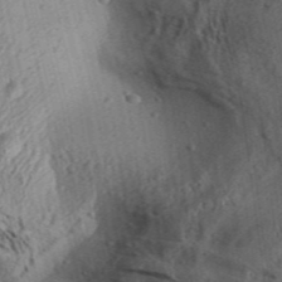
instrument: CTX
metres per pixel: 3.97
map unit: Aa
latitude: 30.9703
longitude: -136.9892
